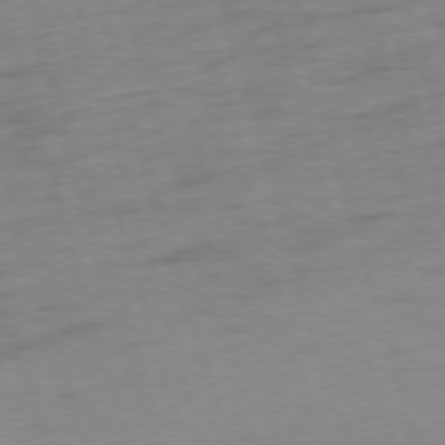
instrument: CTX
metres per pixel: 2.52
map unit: Ap
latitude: -75.1809
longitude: -74.0633
